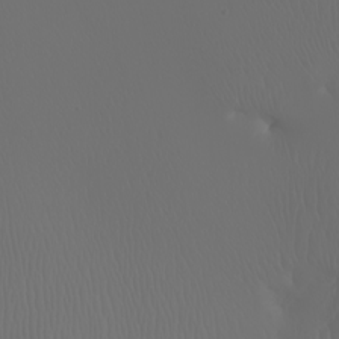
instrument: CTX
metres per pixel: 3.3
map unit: Nhu
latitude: -5.5777
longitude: -90.3278
